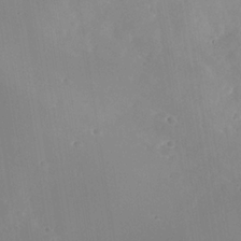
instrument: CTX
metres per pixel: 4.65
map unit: Nhe
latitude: -35.5966
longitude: -118.2333
